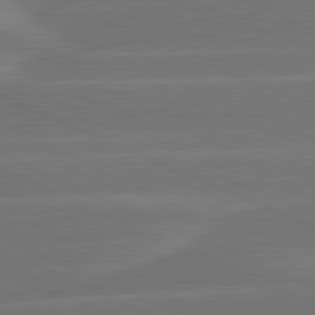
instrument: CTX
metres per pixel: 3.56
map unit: lApd
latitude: 81.7639
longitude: -135.8205
